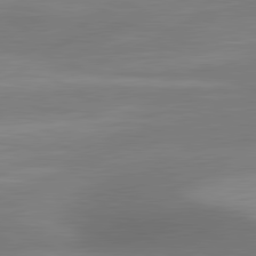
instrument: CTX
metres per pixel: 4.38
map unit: lApd
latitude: 81.0647
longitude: 130.7274
